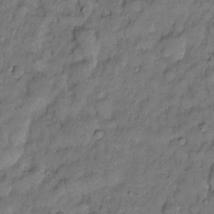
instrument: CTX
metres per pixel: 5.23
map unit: Htu
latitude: -6.7841
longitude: 157.9367
